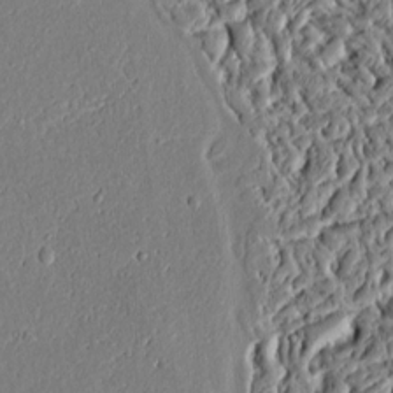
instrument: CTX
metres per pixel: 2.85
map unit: Ht
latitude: 10.3845
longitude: -75.2915
